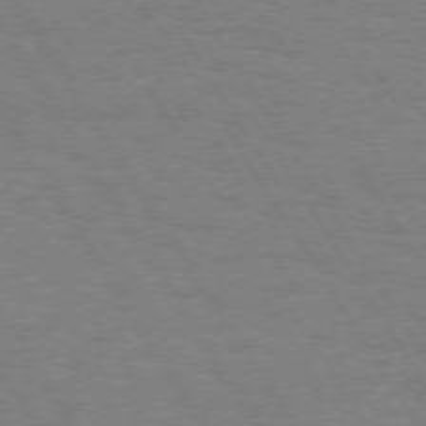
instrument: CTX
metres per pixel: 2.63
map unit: Hpe
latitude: 73.3104
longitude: -129.4615
